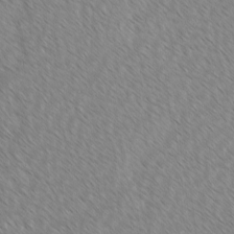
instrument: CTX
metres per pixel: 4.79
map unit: lAvf
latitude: -2.3117
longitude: -113.9339
